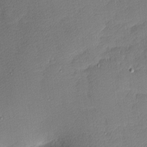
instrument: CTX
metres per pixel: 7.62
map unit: Nhu
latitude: 2.3467
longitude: -75.4049
